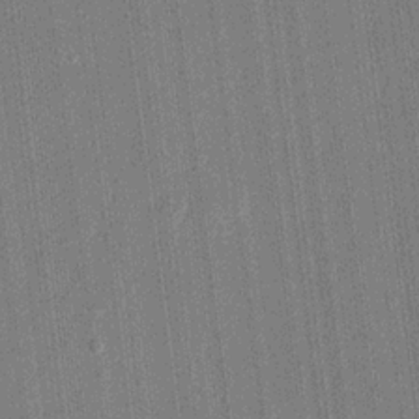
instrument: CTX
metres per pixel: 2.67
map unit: lHvf
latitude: 22.1200
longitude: 144.8219
